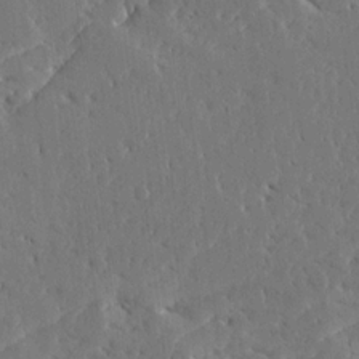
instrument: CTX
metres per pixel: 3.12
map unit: Ave
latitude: 15.9906
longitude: -139.9150
